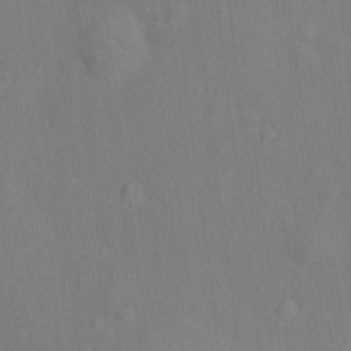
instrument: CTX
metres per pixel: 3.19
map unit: Ht
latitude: 13.3671
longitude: -40.9891
